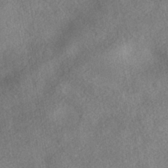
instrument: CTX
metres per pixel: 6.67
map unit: HNhu
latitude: -40.0850
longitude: 96.5385
